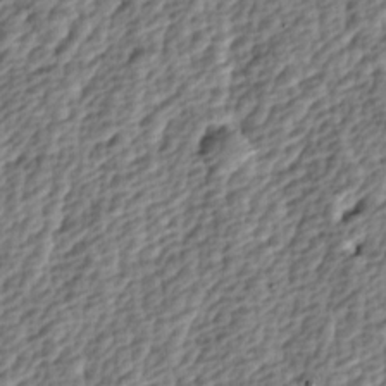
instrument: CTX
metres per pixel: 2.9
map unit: lAa
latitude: -4.4440
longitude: -122.5357
